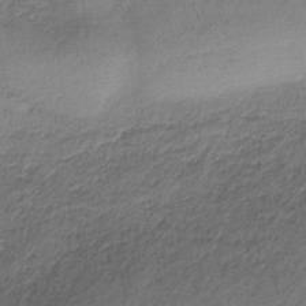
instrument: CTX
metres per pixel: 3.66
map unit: HNb
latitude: -34.8408
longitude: 58.6518
